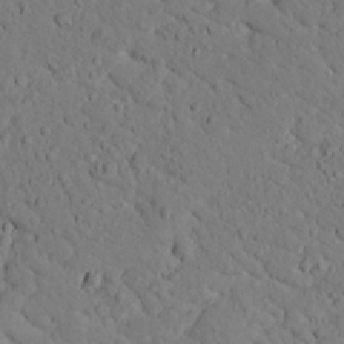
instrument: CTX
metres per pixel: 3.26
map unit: lHvf
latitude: 14.4790
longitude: 178.6896
